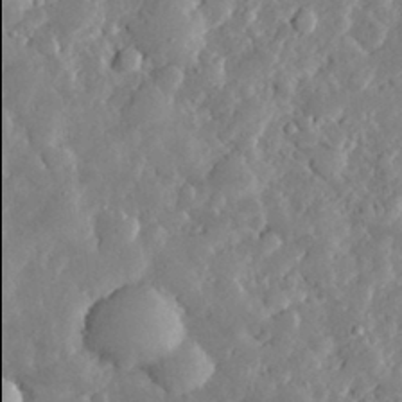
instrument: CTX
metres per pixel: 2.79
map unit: lHvf
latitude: 31.9906
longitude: -89.9906
